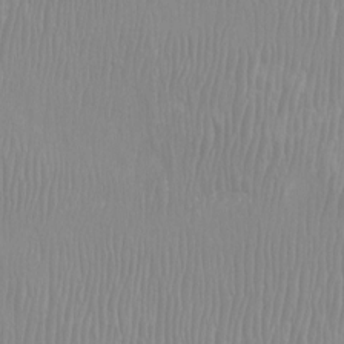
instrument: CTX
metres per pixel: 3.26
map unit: Htu
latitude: -8.5574
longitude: -76.2144
